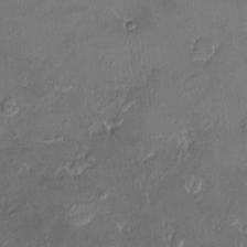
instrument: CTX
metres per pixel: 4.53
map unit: HNhu
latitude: 4.4979
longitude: 9.8044
